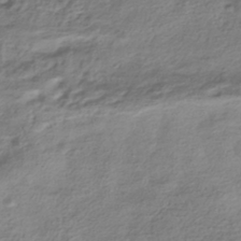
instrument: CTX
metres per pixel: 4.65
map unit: HNhu
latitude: -41.7289
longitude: 100.0094
